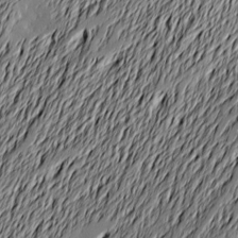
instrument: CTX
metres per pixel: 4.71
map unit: Nve
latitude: -9.4832
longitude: 173.5966
